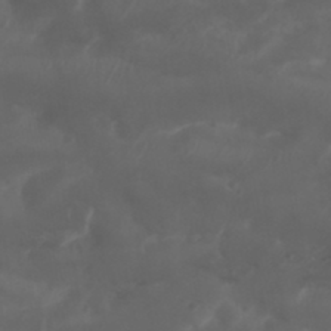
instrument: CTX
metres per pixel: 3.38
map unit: Nhu
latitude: 25.6504
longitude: -62.6491
